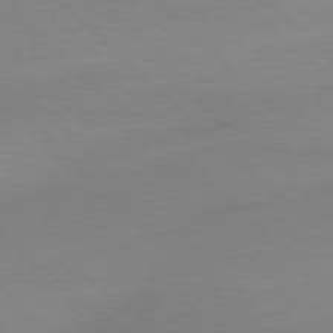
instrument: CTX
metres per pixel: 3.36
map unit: Ap
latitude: -77.5399
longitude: -70.3089
